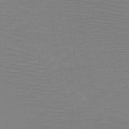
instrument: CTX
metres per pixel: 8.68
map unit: HNb
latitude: -49.3699
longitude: -44.4034
